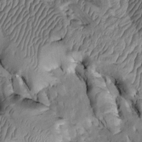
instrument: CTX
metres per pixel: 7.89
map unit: Htu
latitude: -2.4629
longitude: 150.6707
